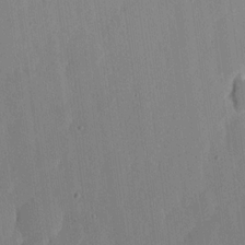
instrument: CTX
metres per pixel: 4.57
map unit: lHvf
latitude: 17.3104
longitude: -114.8002
